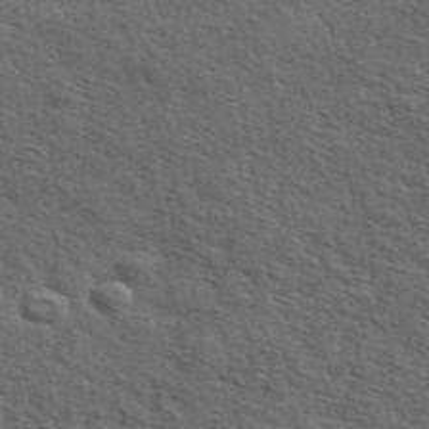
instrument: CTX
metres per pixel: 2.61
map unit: ANa
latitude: 45.7638
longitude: -84.2712
